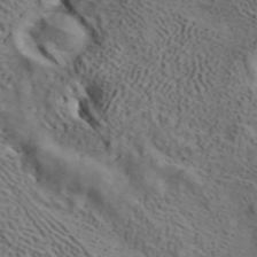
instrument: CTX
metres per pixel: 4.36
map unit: ANa
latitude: 41.8961
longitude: 14.8597
